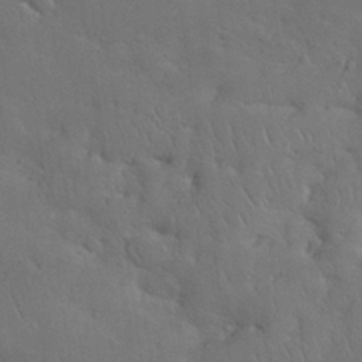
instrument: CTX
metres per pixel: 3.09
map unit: Nhu
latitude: 28.6868
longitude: -67.9906
